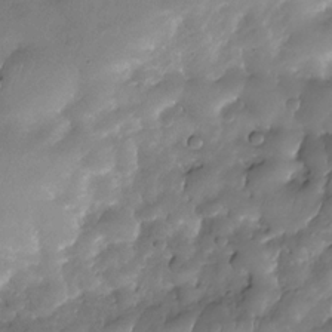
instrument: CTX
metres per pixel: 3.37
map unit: Nhe
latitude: -31.1053
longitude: -139.9717
